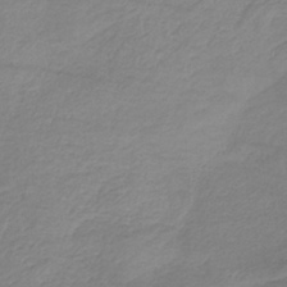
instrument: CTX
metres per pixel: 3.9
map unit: HNb
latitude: -33.7100
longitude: 64.0661
